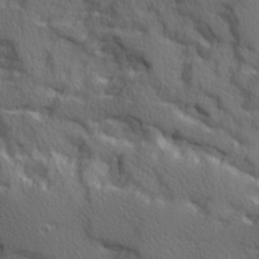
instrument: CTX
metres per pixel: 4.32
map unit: Ave
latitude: 11.7450
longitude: -101.6883
